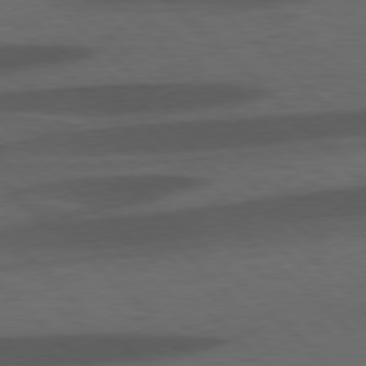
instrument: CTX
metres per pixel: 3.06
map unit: lApd
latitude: 77.6882
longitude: -60.0633
